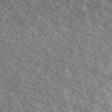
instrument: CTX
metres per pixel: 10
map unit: Ave
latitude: 39.8016
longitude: -110.8947
